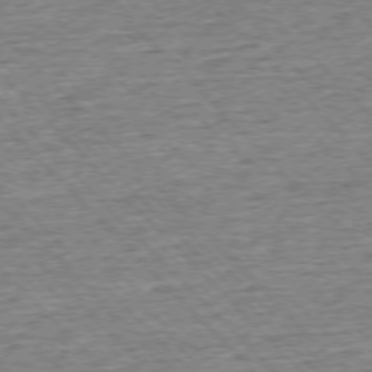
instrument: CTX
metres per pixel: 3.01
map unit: Ap
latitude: -75.9556
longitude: -91.9150
